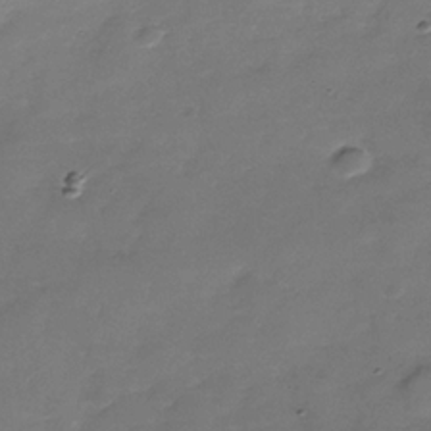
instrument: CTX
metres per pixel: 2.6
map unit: Nhe
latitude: -37.2753
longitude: -86.9891
